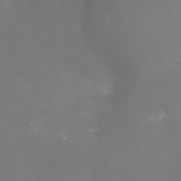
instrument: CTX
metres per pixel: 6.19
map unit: Ht
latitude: -1.3888
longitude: -46.1578
